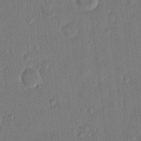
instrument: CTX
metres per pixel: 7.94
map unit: eHh
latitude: 14.3279
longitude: -69.1403
